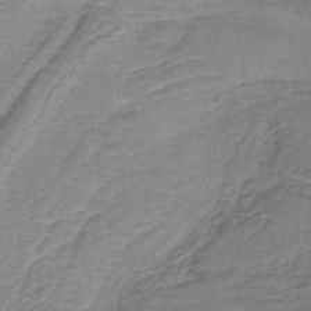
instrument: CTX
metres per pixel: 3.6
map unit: lHb
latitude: -40.1606
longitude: 62.2739
